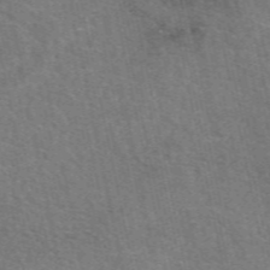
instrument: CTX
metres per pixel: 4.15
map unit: eAb
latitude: 51.1403
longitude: 111.9556
